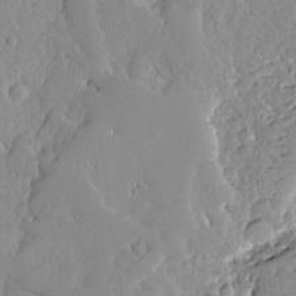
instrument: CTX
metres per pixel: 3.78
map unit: Ave
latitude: 13.0648
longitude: -134.9513
